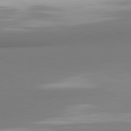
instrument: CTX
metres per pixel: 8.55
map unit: lApd
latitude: 81.3293
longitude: 177.3510
